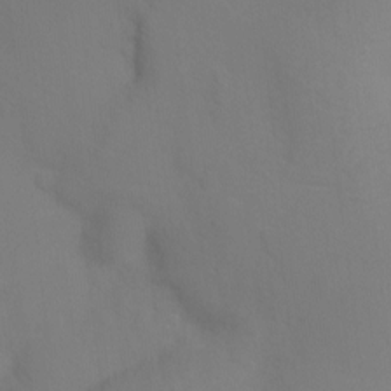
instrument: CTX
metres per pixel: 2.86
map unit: Ht
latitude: -8.8597
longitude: -35.0836
